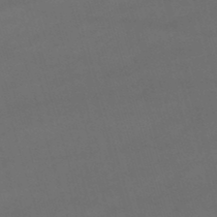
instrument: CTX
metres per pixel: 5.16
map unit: lHb
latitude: -47.3509
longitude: 63.4643
